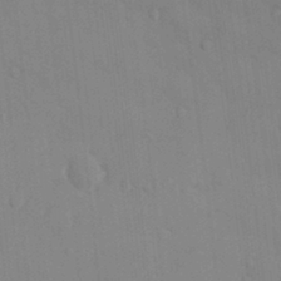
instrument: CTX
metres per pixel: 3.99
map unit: HNhu
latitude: 5.7261
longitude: 1.8612
